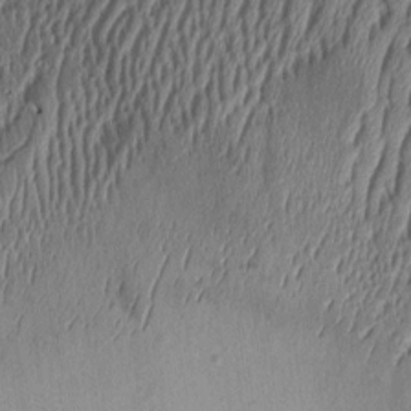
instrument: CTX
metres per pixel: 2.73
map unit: Aa
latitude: 8.1956
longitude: -128.8947
